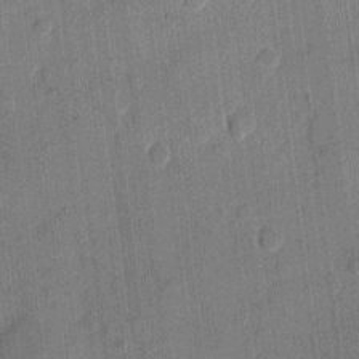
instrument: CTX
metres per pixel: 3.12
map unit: eHh
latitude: 10.5735
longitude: -66.0444
